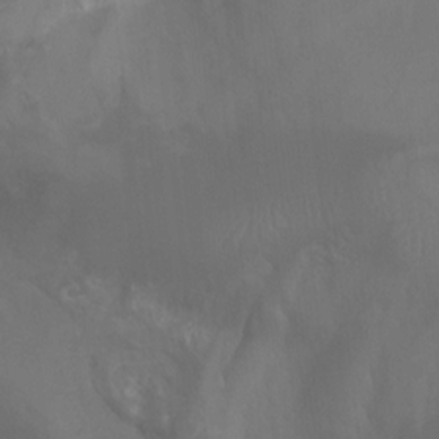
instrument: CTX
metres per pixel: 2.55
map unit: Ht
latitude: -10.6330
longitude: -27.9150
